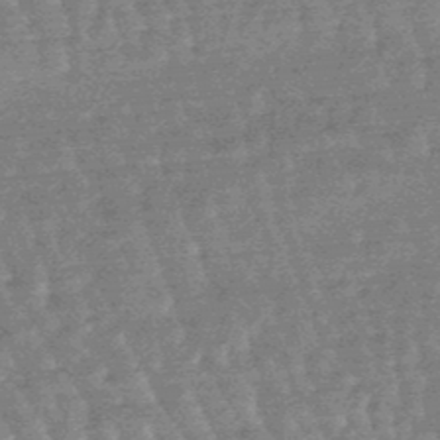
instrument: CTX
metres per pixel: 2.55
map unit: lHb
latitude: -48.1039
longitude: 76.4818
